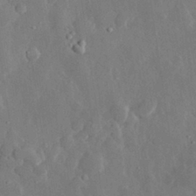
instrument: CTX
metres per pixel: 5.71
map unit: eHh
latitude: 29.1025
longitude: -79.5182
